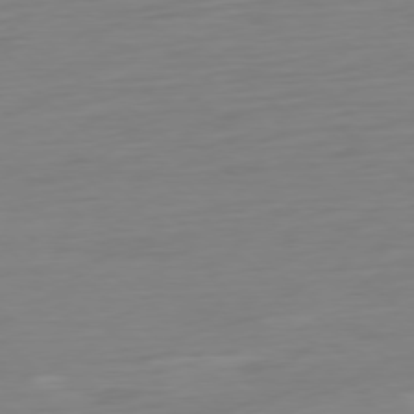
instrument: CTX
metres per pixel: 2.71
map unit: Ap
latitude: -78.1983
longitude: -77.2348
